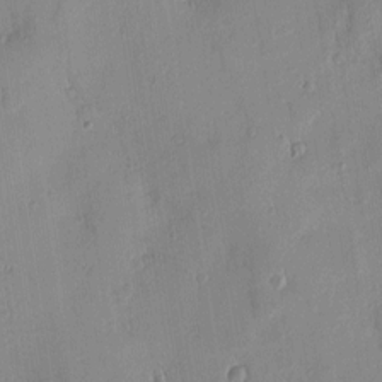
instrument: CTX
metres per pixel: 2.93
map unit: Htu
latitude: 1.6505
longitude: -178.2145
